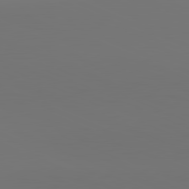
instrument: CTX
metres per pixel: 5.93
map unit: lApd
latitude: 81.7827
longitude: 147.2754
